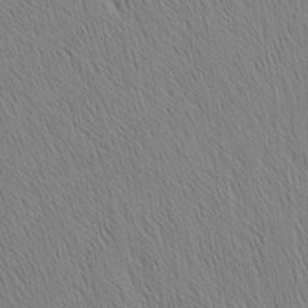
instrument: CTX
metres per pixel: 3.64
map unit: Nhu
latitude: -3.8422
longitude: -151.1781
